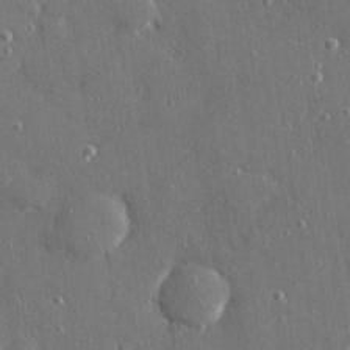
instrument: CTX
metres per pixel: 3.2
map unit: Hve
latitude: 28.1767
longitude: -90.2145
